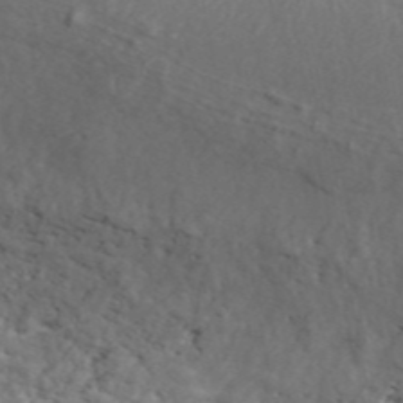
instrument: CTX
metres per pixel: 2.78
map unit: ANa
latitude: 44.7813
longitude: 23.3132
